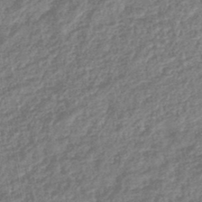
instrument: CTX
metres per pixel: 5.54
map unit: lHb
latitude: -44.4440
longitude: 80.8597
